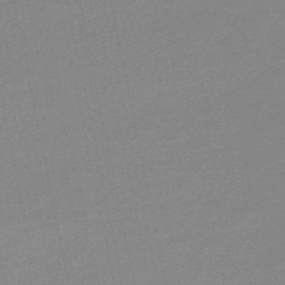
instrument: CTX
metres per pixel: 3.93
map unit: lHb
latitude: -48.2740
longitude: 64.9353
